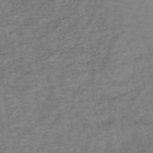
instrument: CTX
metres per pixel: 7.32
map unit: lHb
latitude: -37.8044
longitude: 69.9745
